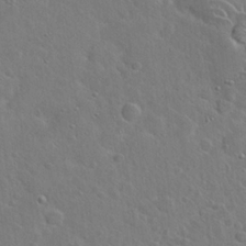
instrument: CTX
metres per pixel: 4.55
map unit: Hto
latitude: 19.1403
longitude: -49.4237
